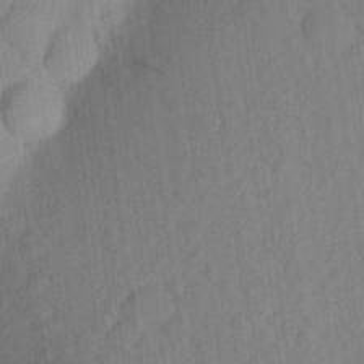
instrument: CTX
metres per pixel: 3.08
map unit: Aa
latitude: 23.9906
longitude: -147.7072
